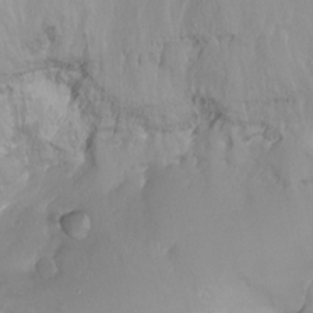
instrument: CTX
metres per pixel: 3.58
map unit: Ht
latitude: -15.0676
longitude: -54.3467
